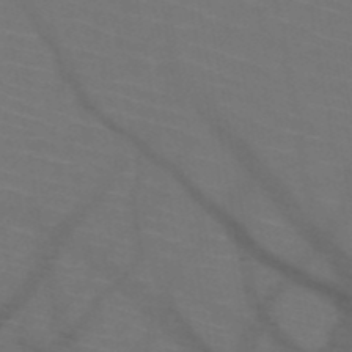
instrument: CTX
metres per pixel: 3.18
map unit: HNb
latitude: -50.5007
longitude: -44.6112
